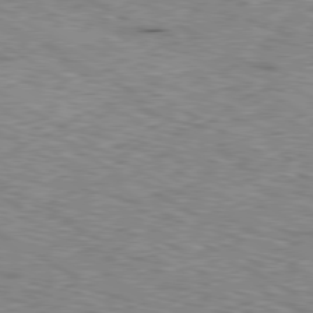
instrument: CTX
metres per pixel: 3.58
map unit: Ap
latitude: -80.5952
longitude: -50.8569
